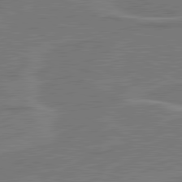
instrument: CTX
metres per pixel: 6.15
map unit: lApd
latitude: 81.1403
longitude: 121.7477
